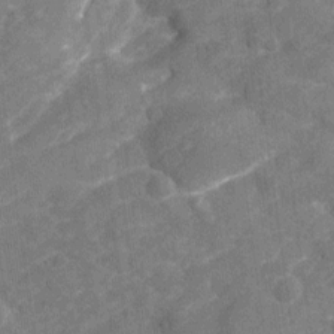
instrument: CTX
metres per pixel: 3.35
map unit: Nhu
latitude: -22.2551
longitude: -55.9150
